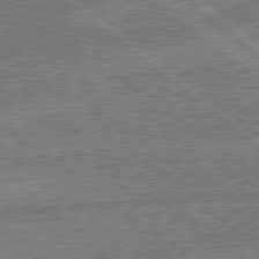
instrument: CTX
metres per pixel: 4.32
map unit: lApd
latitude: 79.0270
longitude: -143.8017
